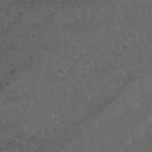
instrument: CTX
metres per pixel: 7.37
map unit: Nhu
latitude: 29.9528
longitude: -51.0647
